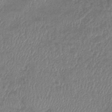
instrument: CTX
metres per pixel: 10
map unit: lHb
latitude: -41.4076
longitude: 80.8408
